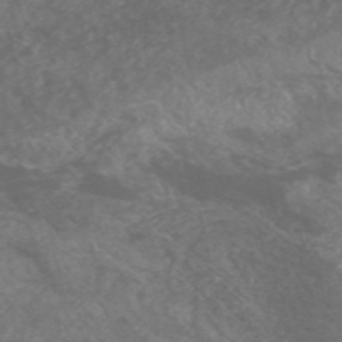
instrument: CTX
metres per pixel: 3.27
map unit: HNhu
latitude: -47.9367
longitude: 28.3495
